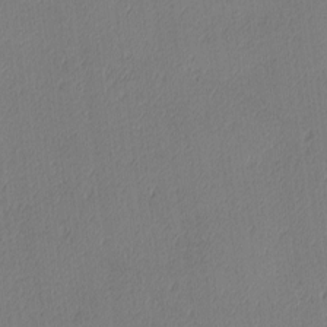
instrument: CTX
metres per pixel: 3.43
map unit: Ave
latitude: 3.8961
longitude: -113.6883
